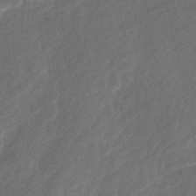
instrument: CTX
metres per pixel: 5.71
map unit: Nhe
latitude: -48.0472
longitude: -171.9339
